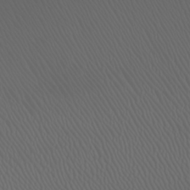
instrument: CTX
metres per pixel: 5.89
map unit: Nhu
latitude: -5.4454
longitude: -90.0255
